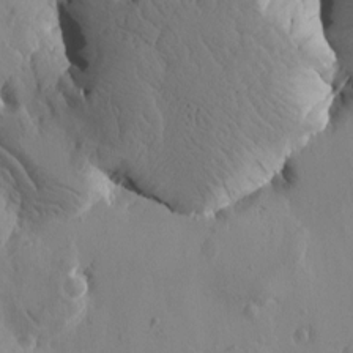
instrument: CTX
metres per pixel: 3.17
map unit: Htu
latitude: -1.5777
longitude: -177.1970
